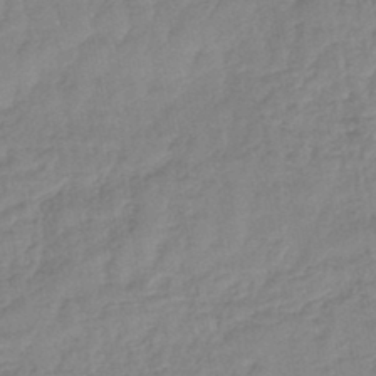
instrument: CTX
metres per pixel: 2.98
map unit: lHb
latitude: -44.5574
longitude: 80.6519
